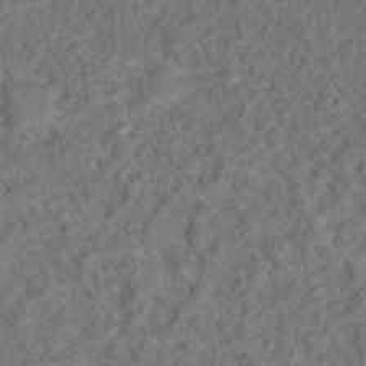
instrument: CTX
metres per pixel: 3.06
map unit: Ht
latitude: 15.0081
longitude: -37.6883
